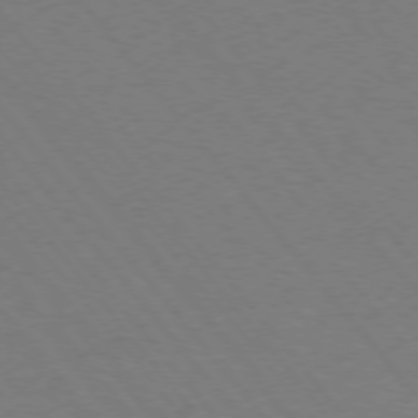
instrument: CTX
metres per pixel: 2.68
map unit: Ap
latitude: -76.5196
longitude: -64.1767
